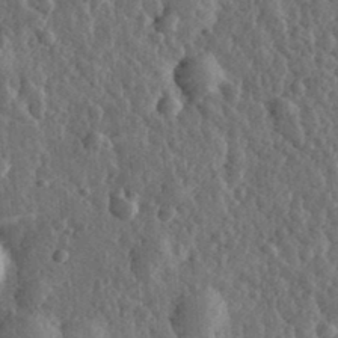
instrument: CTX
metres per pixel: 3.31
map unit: eHh
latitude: 33.3482
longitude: -80.1767
